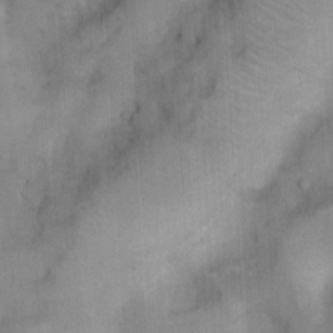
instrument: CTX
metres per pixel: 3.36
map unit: Nhu
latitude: 5.5749
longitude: -24.0444
